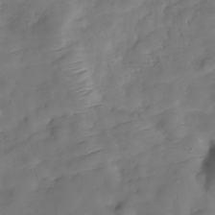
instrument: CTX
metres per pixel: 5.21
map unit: Hve
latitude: -29.6533
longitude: 93.5021
